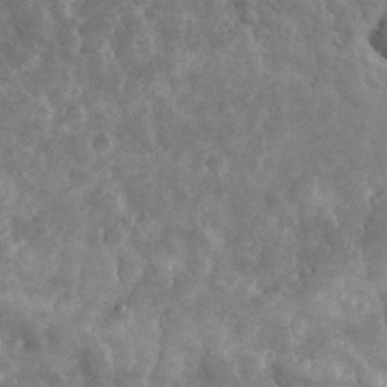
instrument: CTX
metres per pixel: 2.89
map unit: eHh
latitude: 32.1389
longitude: -69.4616
